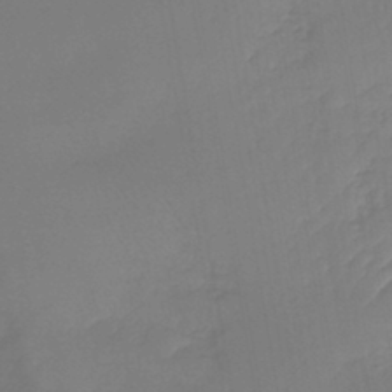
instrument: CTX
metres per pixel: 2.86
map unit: lHb
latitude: -42.5951
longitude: 59.5210
